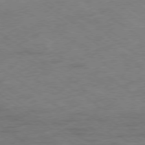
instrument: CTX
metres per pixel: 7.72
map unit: Hpe
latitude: -79.0486
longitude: -14.0633
